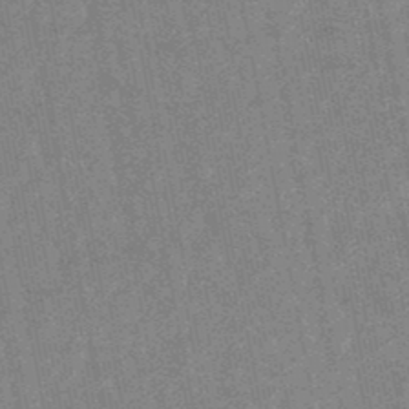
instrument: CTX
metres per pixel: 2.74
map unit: lHb
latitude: -48.2740
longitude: 78.8030
